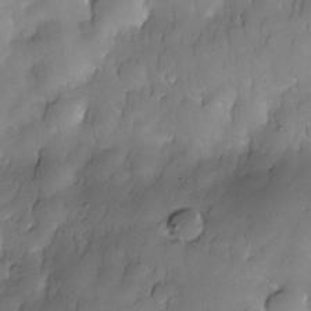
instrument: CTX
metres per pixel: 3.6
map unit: Nhe
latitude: -30.3684
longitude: -140.1766
